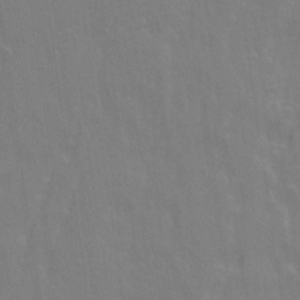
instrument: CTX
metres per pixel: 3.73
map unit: Ave
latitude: 21.0081
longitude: -134.2711
